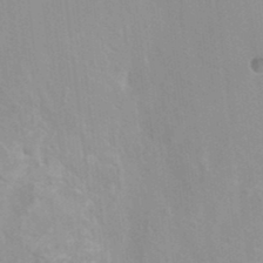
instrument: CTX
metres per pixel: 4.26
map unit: HNhu
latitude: 6.8191
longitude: -1.9717
